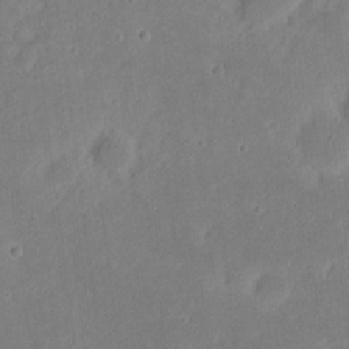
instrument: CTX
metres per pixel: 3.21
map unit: eHh
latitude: 21.2537
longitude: -70.7246
